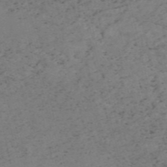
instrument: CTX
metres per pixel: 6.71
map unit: HNb
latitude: -55.0298
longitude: -47.4427
